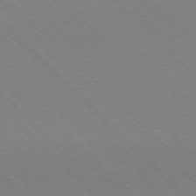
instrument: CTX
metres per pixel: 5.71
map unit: Ap
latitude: -77.3699
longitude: -66.4034
